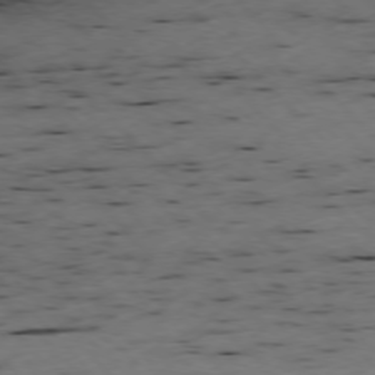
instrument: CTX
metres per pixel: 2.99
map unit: Ap
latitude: -76.9920
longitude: -60.4979
